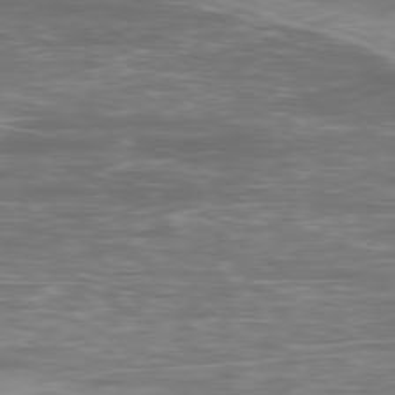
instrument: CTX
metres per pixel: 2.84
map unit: Ap
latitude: -79.3698
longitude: -74.6491
